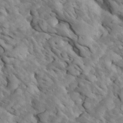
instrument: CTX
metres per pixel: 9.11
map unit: Htu
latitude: 2.1578
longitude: 142.8408
